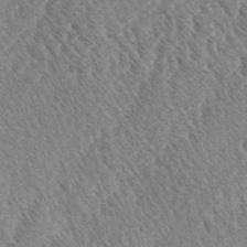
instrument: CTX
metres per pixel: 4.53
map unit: lAa
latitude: -3.0864
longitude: -129.2915
